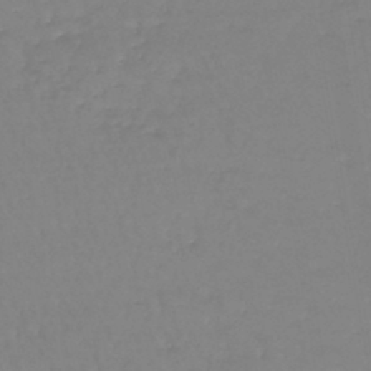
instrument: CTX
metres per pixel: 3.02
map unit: lHb
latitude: -44.9353
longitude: 62.6329
